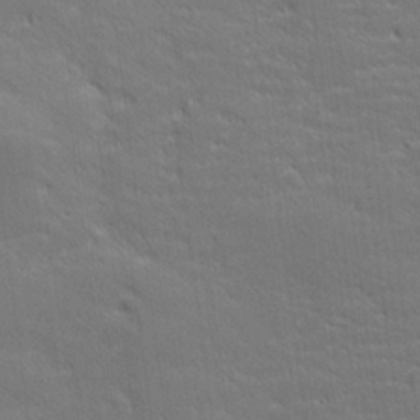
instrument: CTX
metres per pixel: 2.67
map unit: lHvf
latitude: 26.3845
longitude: 142.1038
